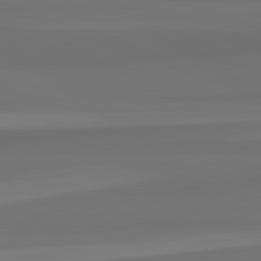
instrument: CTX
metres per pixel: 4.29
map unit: lApd
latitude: 82.6868
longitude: 158.9730
